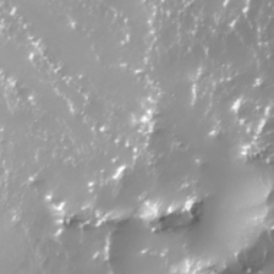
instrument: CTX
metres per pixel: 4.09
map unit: Nhe
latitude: -33.9367
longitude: -88.7625
